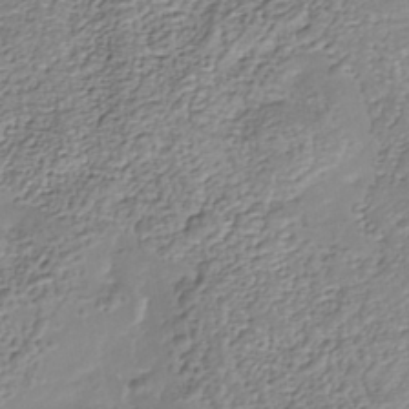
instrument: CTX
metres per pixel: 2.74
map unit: Nhe
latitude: -40.3873
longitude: -110.5924
